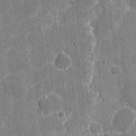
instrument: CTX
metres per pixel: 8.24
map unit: eHh
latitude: 6.2334
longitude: -67.8205
